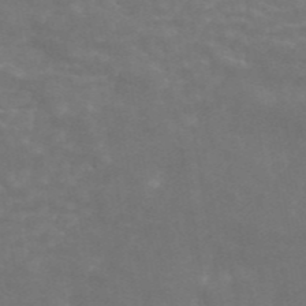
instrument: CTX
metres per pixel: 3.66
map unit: ANa
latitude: 45.0269
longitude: 26.2172
